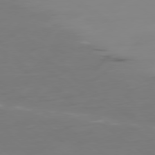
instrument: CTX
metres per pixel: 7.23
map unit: Ap
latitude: -79.7855
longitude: -60.4412
